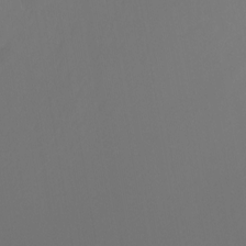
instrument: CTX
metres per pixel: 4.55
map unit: Nhu
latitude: -6.0472
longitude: -69.2915
